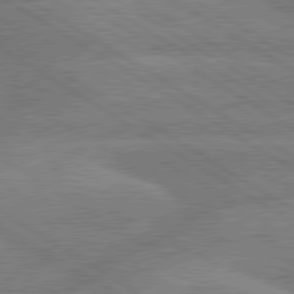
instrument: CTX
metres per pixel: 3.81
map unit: lApd
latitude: 79.8395
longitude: -133.2726
